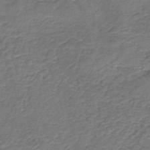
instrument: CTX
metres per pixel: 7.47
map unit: HNb
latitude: -36.1983
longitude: 51.1809
